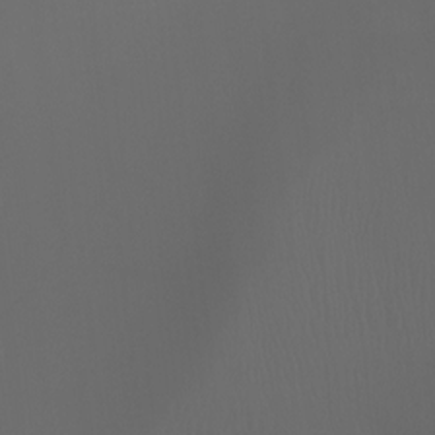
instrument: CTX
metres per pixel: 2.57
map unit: Aa
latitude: -8.9731
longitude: -78.2145
